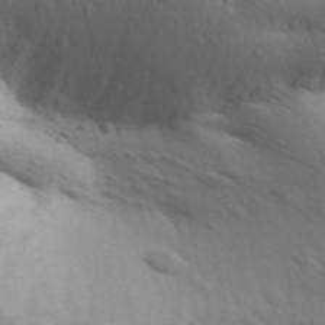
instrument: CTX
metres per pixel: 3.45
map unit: Aa
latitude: 31.1215
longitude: -146.6680
